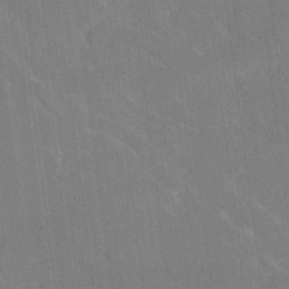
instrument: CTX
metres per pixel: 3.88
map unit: Ave
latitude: 18.7813
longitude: -136.4034
